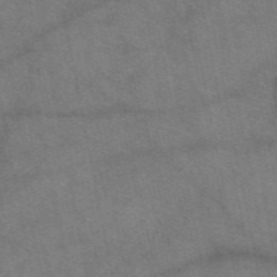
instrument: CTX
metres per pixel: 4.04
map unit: eAb
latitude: 51.0080
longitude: 115.1053
